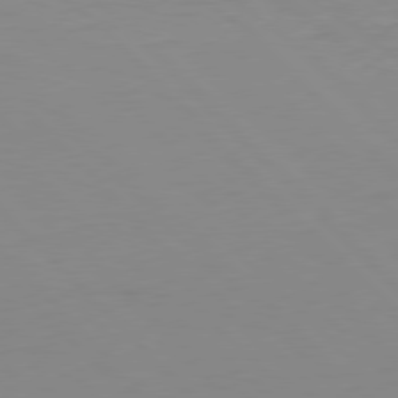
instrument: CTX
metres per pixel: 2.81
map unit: Ap
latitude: -79.5966
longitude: -56.2522
